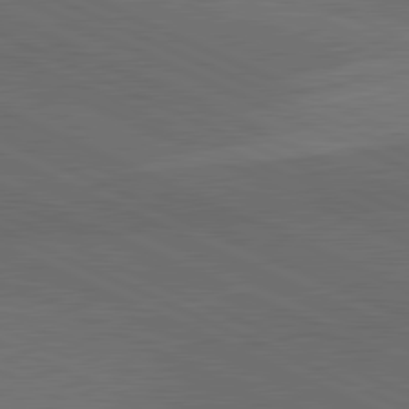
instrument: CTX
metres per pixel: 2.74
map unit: lApd
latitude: 81.6505
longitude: 148.6519
